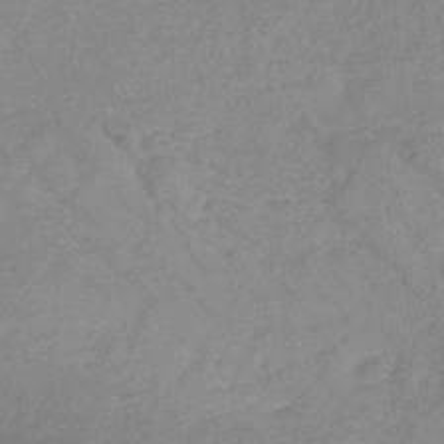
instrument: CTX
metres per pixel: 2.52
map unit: lHb
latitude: -33.0676
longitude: 69.1620
